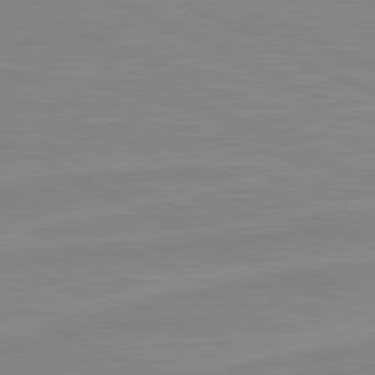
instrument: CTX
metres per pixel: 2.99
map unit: lApd
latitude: 81.1403
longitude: -172.3656
